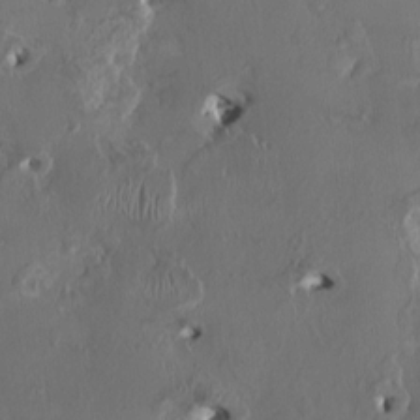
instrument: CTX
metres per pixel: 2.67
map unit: HNhu
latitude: 1.6505
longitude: -4.6113
